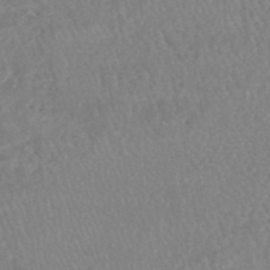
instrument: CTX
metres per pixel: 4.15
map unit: HNhu
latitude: -47.1809
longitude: 96.3684
